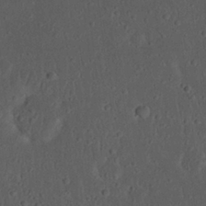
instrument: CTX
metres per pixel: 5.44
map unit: eHh
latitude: 22.7246
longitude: -70.1011
